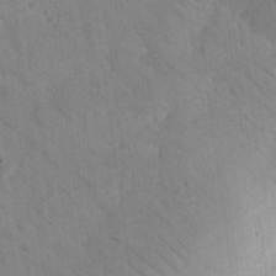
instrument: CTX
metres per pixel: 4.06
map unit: Nhu
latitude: 24.4034
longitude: -73.8395
